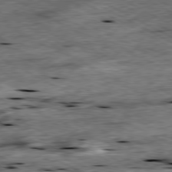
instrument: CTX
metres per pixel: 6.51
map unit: Ap
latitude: -80.6519
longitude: -89.0648
